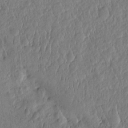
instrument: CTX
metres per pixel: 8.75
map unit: eHh
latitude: -3.0297
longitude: 14.6330
